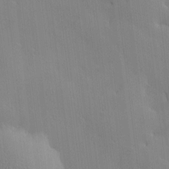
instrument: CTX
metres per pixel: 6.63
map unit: Nve
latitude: -8.1606
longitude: 175.4454
